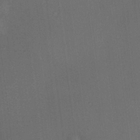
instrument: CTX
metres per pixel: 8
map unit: HNhu
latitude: 12.8002
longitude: 10.9920
